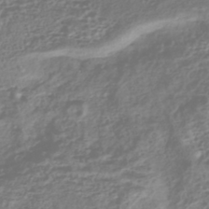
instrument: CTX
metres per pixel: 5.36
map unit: HNhu
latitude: -43.5399
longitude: 100.5573
